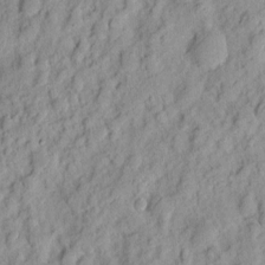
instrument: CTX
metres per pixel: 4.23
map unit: eHh
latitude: 8.3467
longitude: -75.0647
